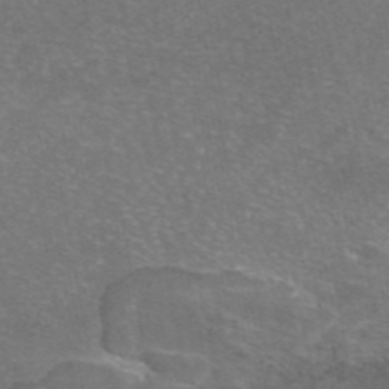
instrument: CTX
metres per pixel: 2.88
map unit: eAb
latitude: 46.9514
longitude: 106.1984
